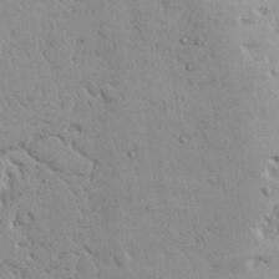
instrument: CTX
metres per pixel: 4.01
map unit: Nhu
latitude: 24.3089
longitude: -72.7058
